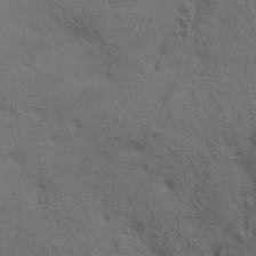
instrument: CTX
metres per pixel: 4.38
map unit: HNhu
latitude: 11.1025
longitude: 23.2943
